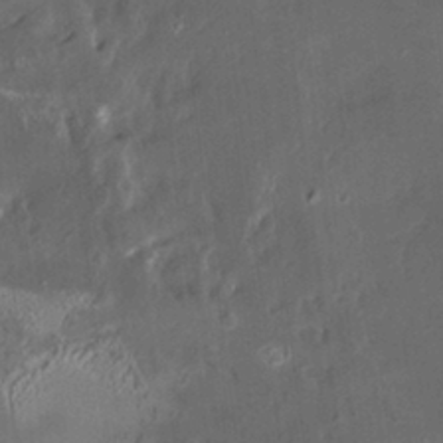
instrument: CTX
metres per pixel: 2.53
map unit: HNhu
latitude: 5.0647
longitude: 12.8786
